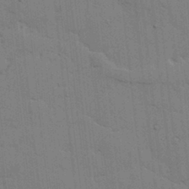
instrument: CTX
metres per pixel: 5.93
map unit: lHvf
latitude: 17.8017
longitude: -113.5182
